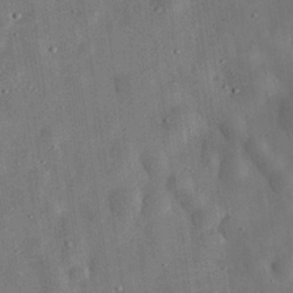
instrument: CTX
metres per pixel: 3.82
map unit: eHh
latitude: 32.6868
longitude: -74.9325
